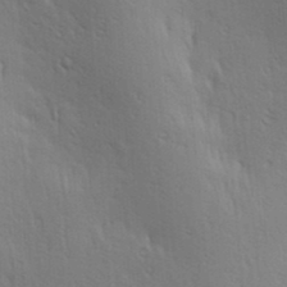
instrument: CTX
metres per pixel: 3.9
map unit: Hve
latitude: 23.5749
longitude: -97.1025
